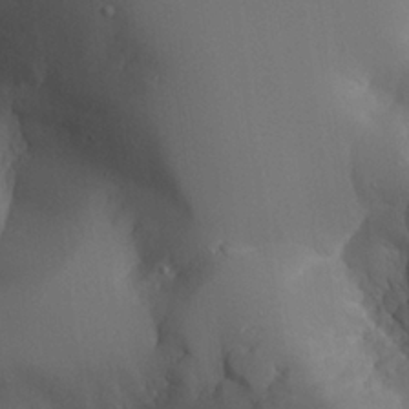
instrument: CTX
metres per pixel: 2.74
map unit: Aa
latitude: 25.7449
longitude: -128.0255
